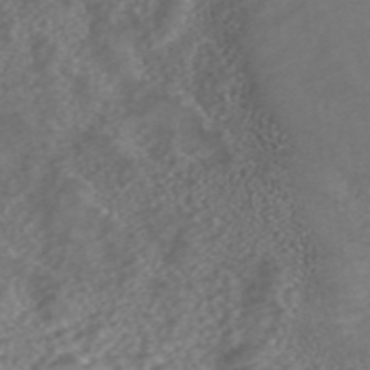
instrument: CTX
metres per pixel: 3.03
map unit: ANa
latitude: 42.5546
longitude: 24.0283
